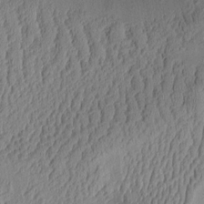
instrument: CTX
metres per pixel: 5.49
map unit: Aa
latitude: 9.9906
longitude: -128.2333
